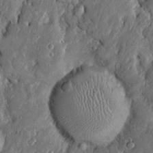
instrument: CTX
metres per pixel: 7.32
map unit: Htu
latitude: -7.3320
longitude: 157.3510
